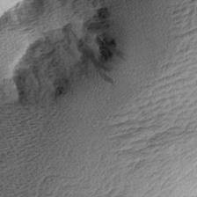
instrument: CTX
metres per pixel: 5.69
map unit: Aa
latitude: 8.2712
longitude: -141.0647
